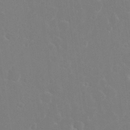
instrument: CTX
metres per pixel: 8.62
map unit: Nhu
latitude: 27.0648
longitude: -52.0255
